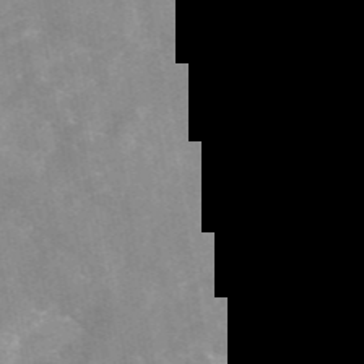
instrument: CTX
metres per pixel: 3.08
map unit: eAb
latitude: 45.7260
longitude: 125.0675
